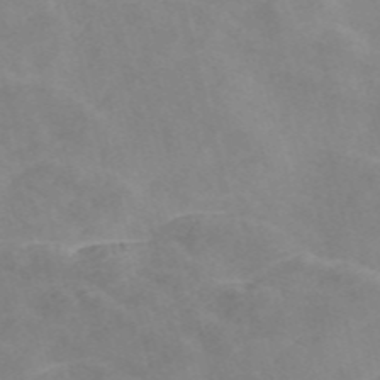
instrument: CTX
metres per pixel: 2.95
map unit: Nve
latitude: -57.4454
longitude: 58.3306
